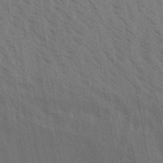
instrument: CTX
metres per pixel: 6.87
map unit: Aa
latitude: 31.4805
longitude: -139.3671
